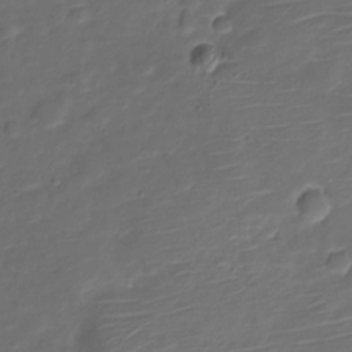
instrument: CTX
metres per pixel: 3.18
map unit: Nve
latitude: -20.3117
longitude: 104.8408
